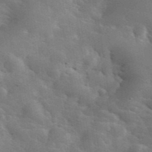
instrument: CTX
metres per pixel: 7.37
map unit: eHh
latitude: 36.0255
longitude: -66.9702
